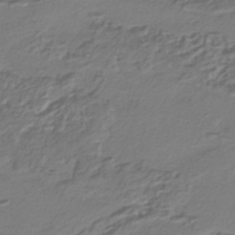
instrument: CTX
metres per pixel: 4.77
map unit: HNhu
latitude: -42.4628
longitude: 106.9731
